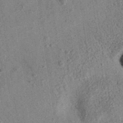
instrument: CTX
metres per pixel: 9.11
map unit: eAb
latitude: 35.9717
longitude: 110.9541
